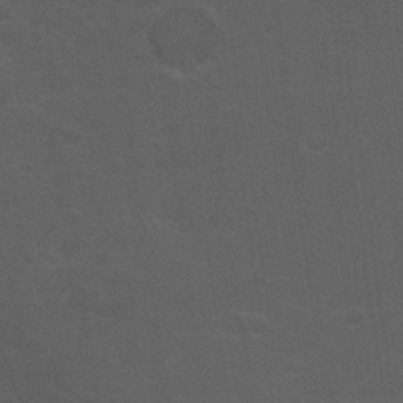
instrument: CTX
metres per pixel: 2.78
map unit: Nhu
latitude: 29.6694
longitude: -51.5182
